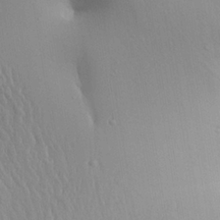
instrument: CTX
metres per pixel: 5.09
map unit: Ave
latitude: 24.3089
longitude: -133.1781
